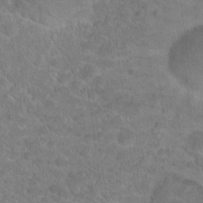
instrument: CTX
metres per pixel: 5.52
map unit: Hto
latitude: 19.5938
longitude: -38.2900
